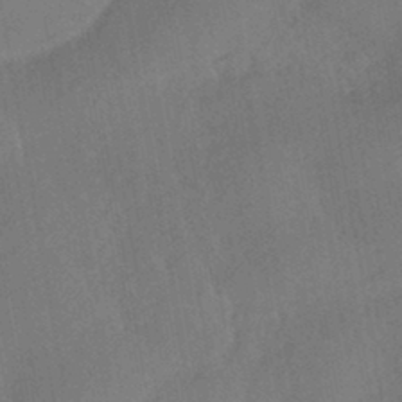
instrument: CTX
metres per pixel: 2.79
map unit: HNhu
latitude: -43.5588
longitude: 91.8045
